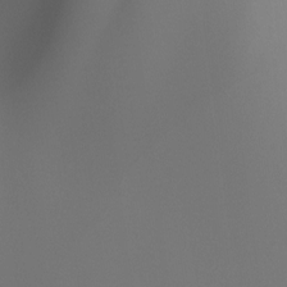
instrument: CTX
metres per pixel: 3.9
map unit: Ht
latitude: -4.3684
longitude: -60.9324
